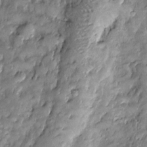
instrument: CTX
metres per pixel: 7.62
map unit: Htu
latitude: -6.5762
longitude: 159.3888
